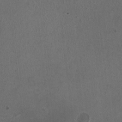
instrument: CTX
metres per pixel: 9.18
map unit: HNhu
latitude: -1.0298
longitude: -0.1011
